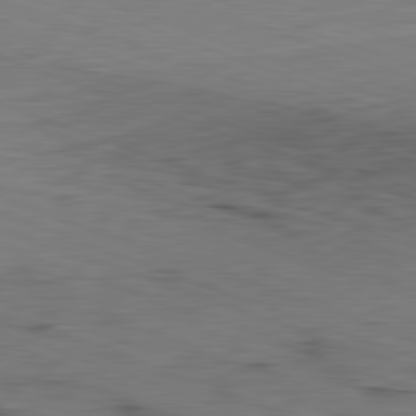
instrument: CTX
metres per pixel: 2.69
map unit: Hpe
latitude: -82.5007
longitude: 13.4266
